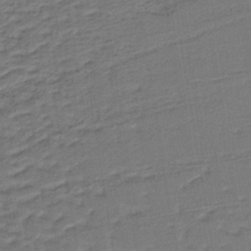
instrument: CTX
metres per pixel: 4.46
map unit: lHb
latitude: -38.5385
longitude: 56.9730
